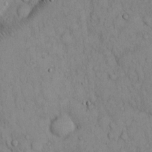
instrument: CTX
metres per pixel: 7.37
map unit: Hto
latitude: 12.9136
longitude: -58.1200
